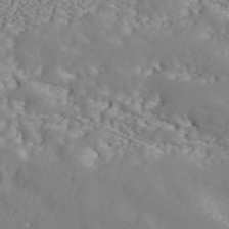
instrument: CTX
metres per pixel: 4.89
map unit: ANa
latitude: 43.8394
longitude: 45.0109
